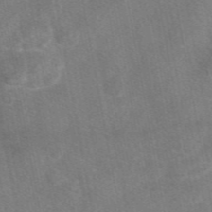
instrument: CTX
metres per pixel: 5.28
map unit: eAb
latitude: 47.8773
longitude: 122.8408
